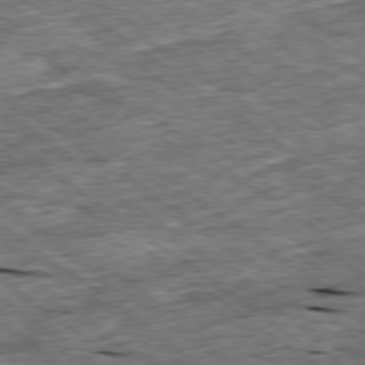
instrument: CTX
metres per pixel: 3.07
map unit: Ap
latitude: -79.3131
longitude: -87.8961
